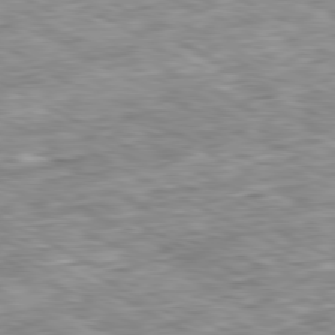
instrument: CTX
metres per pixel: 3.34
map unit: Ap
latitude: -80.8408
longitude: -87.5749
